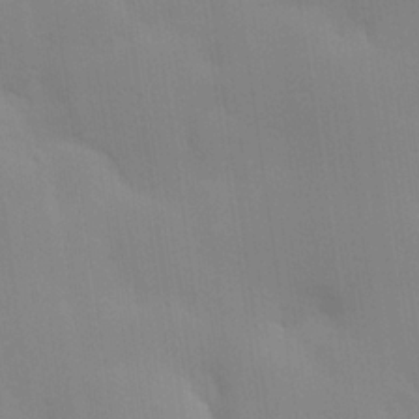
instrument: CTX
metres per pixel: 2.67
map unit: Hve
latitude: 24.9135
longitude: -91.4049
